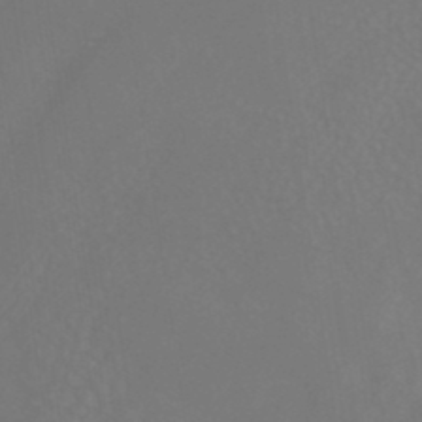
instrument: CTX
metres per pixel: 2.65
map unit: ANa
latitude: 37.0837
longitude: 24.1606
